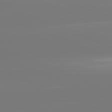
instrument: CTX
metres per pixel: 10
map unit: lApd
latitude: 81.7639
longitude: -150.2333
